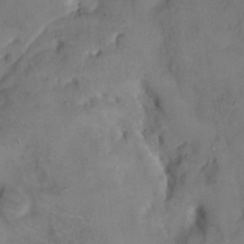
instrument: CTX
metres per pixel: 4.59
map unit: Hto
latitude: 8.6680
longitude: -61.8772
